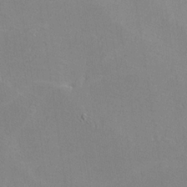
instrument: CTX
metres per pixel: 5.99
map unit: lHvf
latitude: -11.8989
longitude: -102.0822
